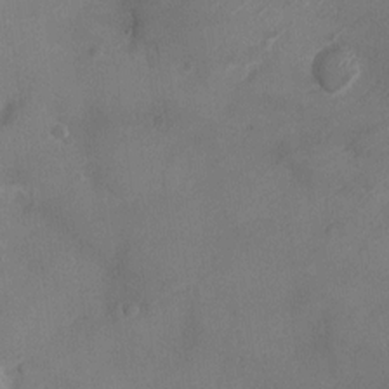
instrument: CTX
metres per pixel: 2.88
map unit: Ht
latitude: -2.1794
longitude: -19.8394
